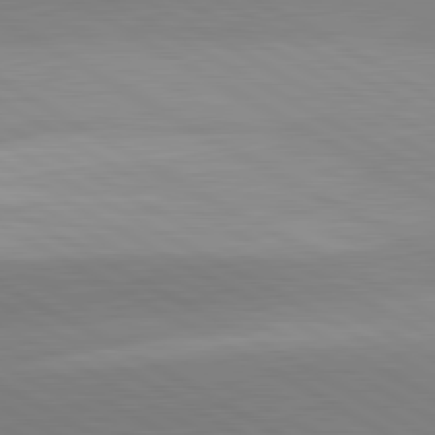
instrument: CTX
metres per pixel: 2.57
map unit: lApd
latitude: 81.7450
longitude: 135.7478
